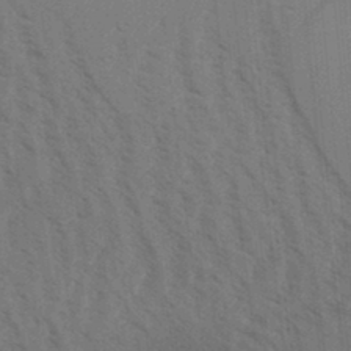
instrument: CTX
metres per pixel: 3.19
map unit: Aa
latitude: 31.8773
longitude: -139.4426
